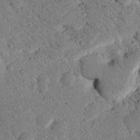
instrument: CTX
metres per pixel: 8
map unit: lHvf
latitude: 14.5924
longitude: 178.9352
